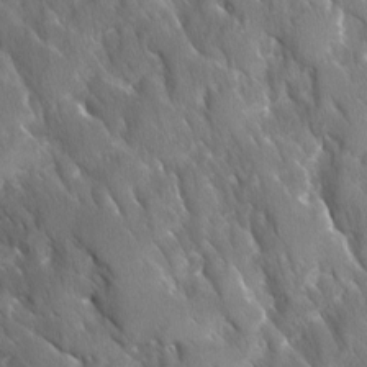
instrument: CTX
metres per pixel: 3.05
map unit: Ave
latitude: -11.1809
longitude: -118.9325
